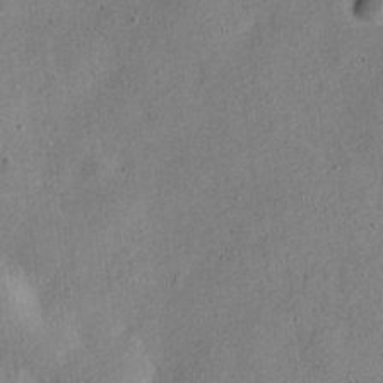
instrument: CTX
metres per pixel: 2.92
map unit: Nve
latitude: -24.0472
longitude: 107.2943
